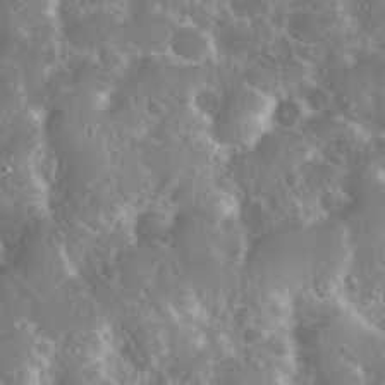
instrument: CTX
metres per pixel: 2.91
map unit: eHh
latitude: 37.0270
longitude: -60.8380
